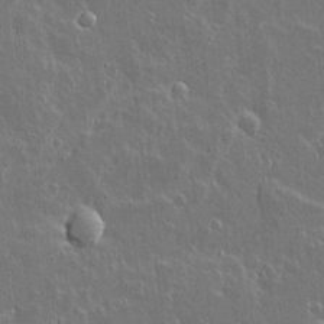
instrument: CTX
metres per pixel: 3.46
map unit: lAvf
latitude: 14.8191
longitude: -127.9528
